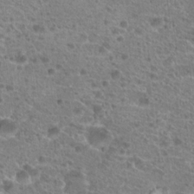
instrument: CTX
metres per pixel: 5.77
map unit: Hto
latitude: 20.0822
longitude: -41.0836
